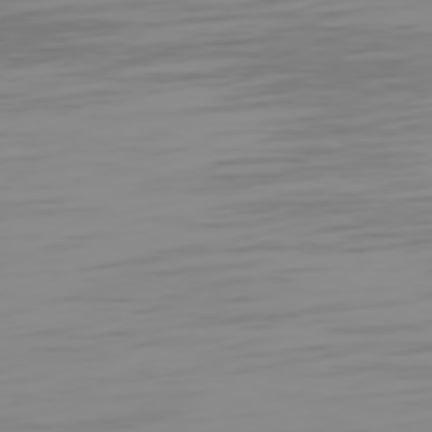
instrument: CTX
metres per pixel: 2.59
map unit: Hpe
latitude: 75.0081
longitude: -129.0647
